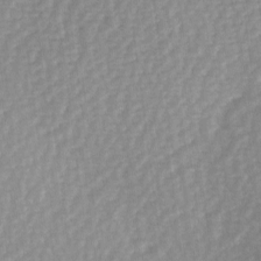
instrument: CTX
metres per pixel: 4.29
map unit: Hve
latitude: 2.4979
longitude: -121.6883
